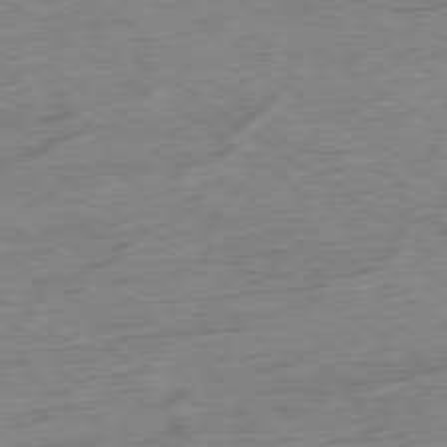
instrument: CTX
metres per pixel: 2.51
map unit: Hpe
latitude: -78.7274
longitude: -16.7057
